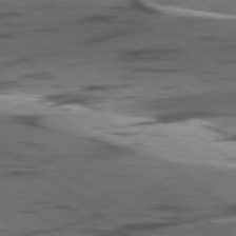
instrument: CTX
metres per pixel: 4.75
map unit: lApd
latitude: 79.0081
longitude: -50.6490
